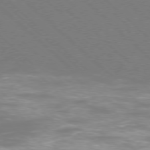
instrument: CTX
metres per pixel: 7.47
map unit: Ap
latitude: -77.6155
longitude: -65.5749
